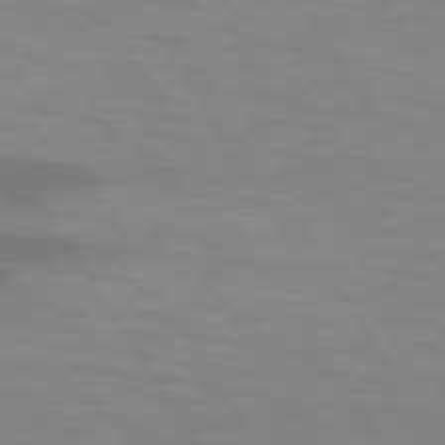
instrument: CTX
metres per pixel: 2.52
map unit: lApd
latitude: 73.8206
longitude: -53.4238
